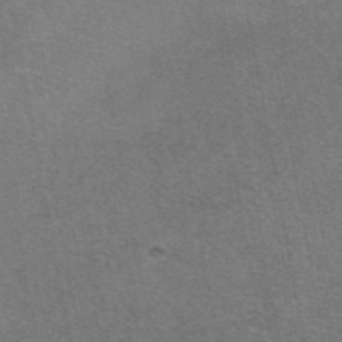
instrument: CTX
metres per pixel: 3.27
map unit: eAb
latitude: 47.7072
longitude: 106.3118
